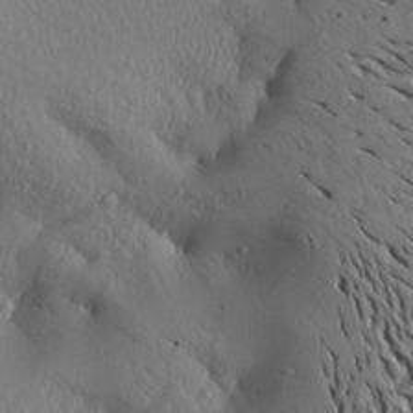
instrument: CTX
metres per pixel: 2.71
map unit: Aa
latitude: 20.4601
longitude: -148.4034
